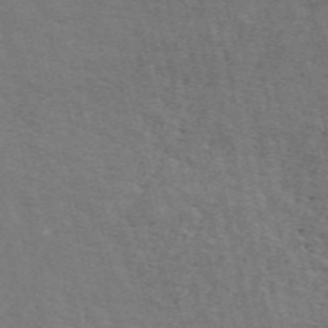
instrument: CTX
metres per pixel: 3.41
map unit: ANa
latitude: 50.6112
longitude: -81.2726
